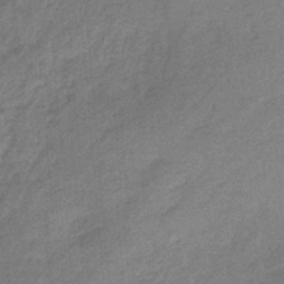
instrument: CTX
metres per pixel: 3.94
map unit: HNb
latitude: -31.4454
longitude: 60.8786
